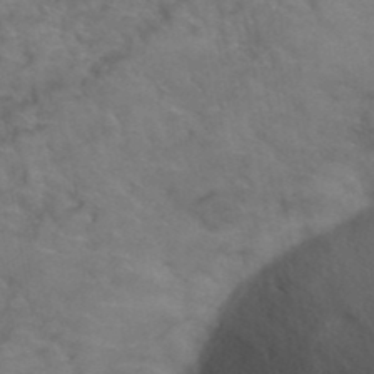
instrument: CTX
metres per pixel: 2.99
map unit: Hto
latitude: 38.4601
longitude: -42.3656
